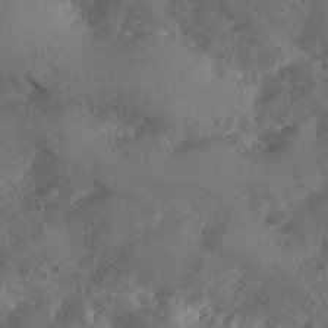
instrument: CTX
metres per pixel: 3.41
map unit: Ave
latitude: -9.7100
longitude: -117.9528
